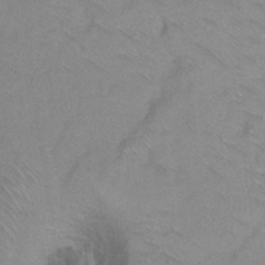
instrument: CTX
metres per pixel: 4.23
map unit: Ht
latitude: -0.3873
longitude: -32.9892
